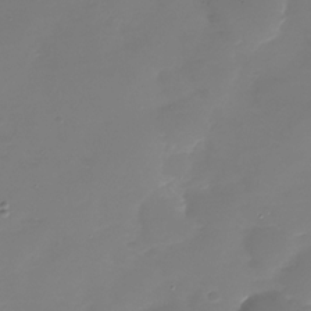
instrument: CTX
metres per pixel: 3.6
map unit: Nhu
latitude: -28.5952
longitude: -68.1578
